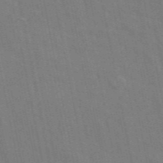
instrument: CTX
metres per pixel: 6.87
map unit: ANa
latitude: 48.2522
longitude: -75.5938
